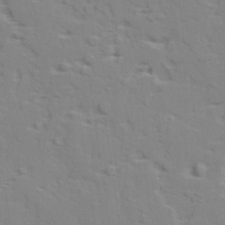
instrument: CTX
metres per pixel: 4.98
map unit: lAvf
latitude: 28.1389
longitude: -109.4993
